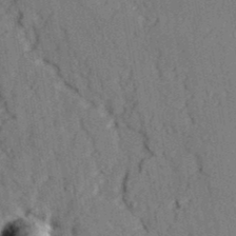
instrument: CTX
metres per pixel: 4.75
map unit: lAvf
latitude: 26.9892
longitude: -109.6693
